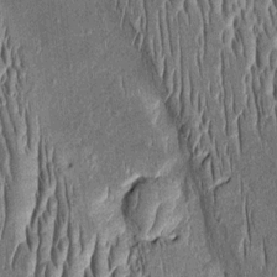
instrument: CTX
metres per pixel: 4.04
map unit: Htu
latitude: -1.3321
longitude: 150.1227
